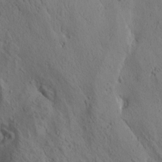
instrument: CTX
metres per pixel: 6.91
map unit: Htu
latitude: -0.2362
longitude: 175.1809
